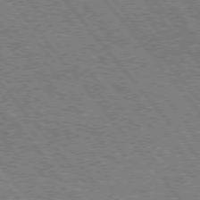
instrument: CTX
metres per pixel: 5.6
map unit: Hpe
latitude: 75.1970
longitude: -150.4790
